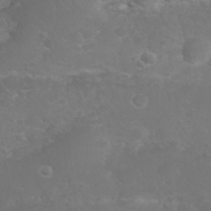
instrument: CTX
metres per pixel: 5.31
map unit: Nhu
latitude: 26.5735
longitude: -63.9339
